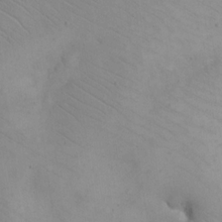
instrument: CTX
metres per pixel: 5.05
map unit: eHh
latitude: 18.5923
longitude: -66.9891
